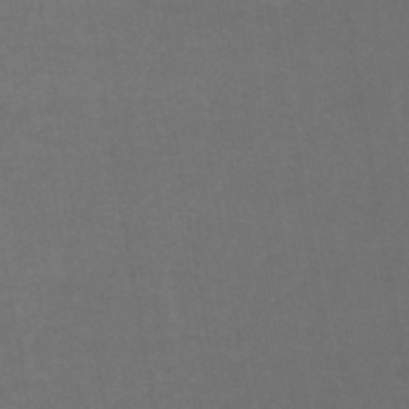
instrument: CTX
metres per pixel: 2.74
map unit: lHb
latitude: -44.7841
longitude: 72.8030
